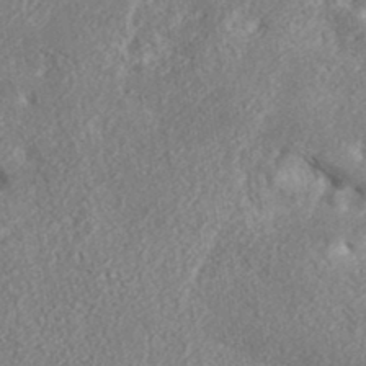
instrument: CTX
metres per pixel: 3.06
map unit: ANa
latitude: 35.7071
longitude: 14.8408
